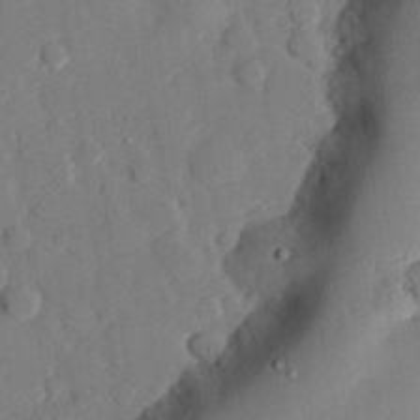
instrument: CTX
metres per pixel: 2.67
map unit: eHh
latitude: 29.1214
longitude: -81.2159
